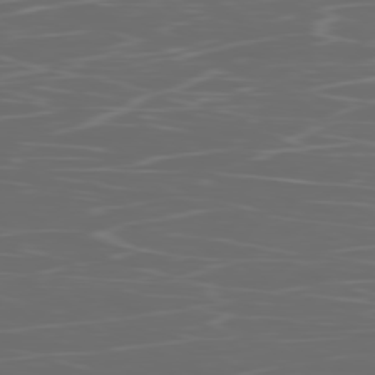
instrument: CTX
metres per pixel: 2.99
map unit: Ap
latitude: -80.0661
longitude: -70.8947
